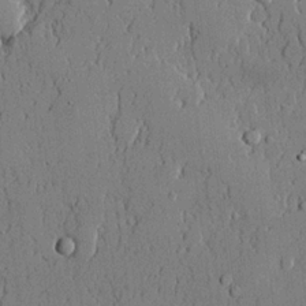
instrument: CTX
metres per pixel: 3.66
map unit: lHvf
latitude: 20.7435
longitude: 144.0094
